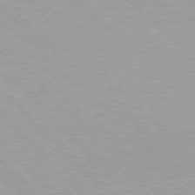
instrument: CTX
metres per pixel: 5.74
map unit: Hpe
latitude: 76.4223
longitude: -156.5356
